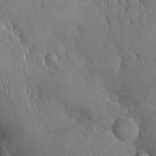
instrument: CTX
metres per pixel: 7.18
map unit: Hto
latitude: 14.9136
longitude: -59.7261
